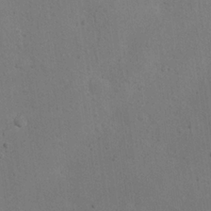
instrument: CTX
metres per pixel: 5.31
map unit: eHh
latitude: 24.2144
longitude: -69.9906
